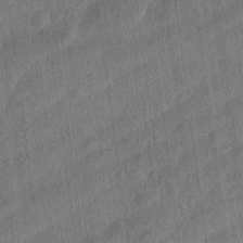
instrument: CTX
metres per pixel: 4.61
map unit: Aa
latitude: 24.8946
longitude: -143.6127
